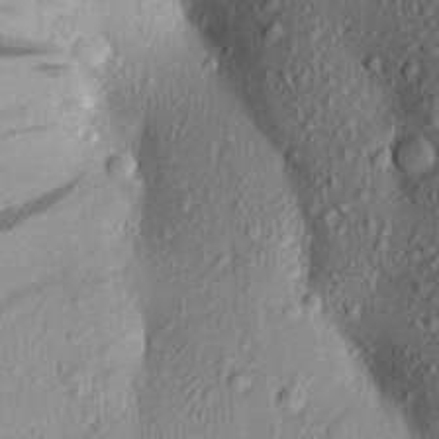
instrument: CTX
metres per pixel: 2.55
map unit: Aa
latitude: 17.4804
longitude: -147.3293
